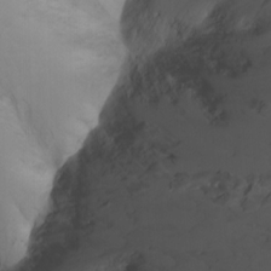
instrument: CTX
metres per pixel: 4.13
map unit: Nhu
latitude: -7.5777
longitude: -68.7246
